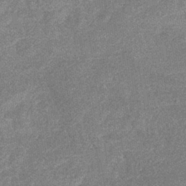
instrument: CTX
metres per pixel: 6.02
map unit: eHb
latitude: -35.1053
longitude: 78.3873
